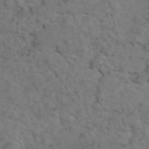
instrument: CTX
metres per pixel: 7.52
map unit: eAb
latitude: 46.7058
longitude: 118.5007
